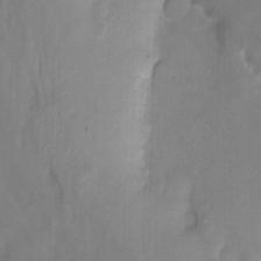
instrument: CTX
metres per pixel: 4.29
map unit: Nhu
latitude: -7.4454
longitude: -45.4426
